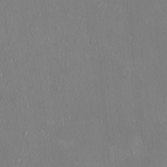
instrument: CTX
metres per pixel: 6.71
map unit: HNhu
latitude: 3.1025
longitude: 7.9367
